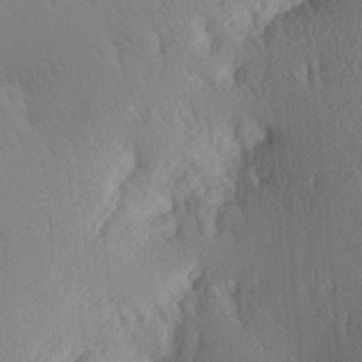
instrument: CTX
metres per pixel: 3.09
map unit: Hve
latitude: 2.2711
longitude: -123.5749
